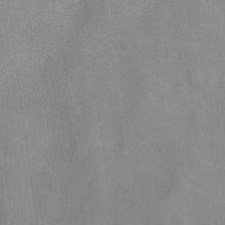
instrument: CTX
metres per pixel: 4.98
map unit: Ht
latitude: -4.6140
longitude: -15.3104
